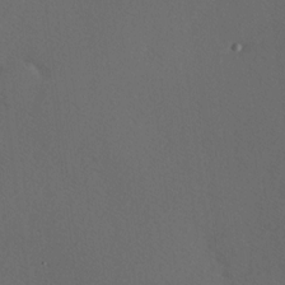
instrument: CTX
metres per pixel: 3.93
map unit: Hve
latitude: 12.7058
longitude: -90.1200
